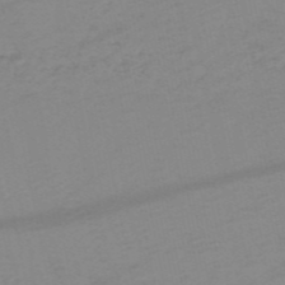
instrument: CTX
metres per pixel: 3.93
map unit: HNb
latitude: -54.3873
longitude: -44.0255
